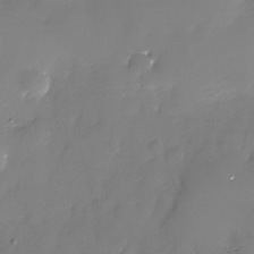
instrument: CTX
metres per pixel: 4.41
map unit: Nhe
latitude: -33.4455
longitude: -88.7058
